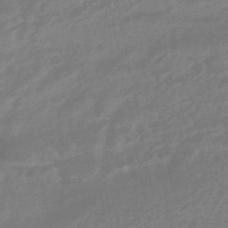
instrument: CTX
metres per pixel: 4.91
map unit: HNhu
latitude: -45.9556
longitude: 92.2739
